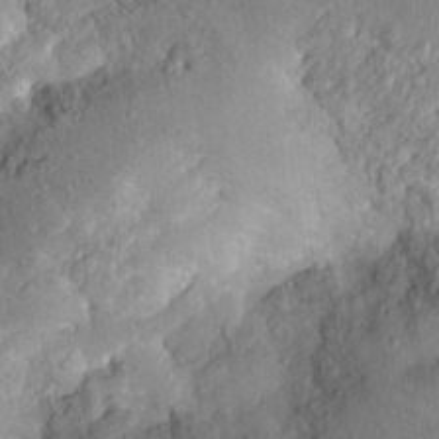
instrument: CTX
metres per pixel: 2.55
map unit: Hto
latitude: 17.2159
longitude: -40.2144
